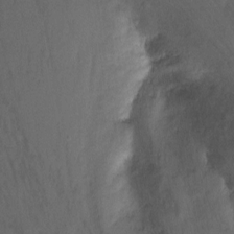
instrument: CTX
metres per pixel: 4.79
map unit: Nhu
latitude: -7.9556
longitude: -42.3656
